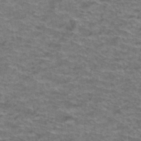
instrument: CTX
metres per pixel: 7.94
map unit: Hto
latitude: 38.4979
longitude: -43.1403
